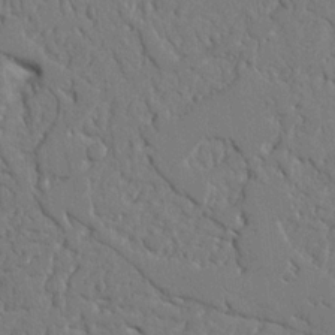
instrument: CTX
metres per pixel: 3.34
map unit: Nhu
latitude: 15.0270
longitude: -79.0081
